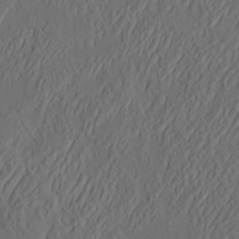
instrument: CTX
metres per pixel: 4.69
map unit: eHh
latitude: 4.4223
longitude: -77.6316
